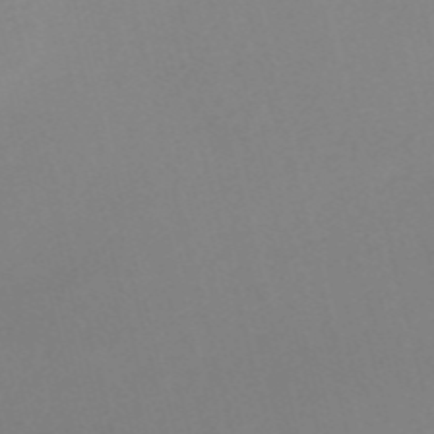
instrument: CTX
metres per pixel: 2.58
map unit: Nve
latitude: -56.9164
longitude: 51.7666
